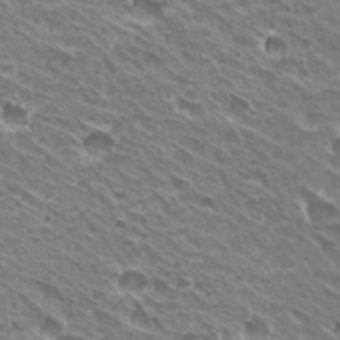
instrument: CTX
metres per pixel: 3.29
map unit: Hto
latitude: 31.2726
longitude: -42.8758
